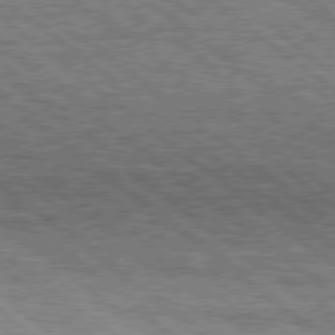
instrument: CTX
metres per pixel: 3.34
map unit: Hpe
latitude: 78.3845
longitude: -120.9514
